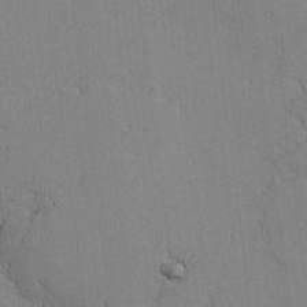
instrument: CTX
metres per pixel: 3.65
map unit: lAvf
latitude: -1.7289
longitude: -108.8758
